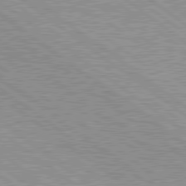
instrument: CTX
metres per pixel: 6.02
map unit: lApd
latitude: 79.6316
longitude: -140.2144
